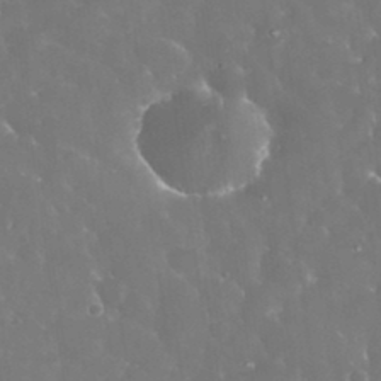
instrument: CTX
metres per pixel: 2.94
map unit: eHh
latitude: 33.5749
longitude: -63.2348
